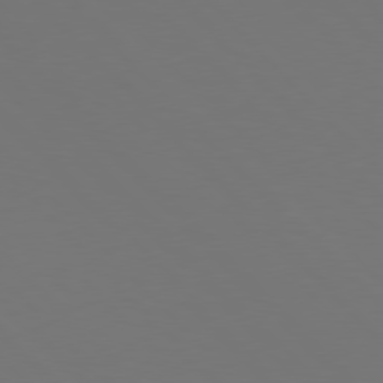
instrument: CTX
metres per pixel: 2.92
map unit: Hpe
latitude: 77.3481
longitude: -167.1592
